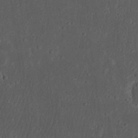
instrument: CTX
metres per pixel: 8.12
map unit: eHh
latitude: 22.7057
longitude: -70.1200
